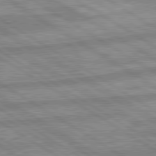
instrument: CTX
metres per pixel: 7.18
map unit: lApd
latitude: 80.1578
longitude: -170.1578
